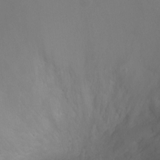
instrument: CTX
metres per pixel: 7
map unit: Ht
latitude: -0.7653
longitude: -17.9528
